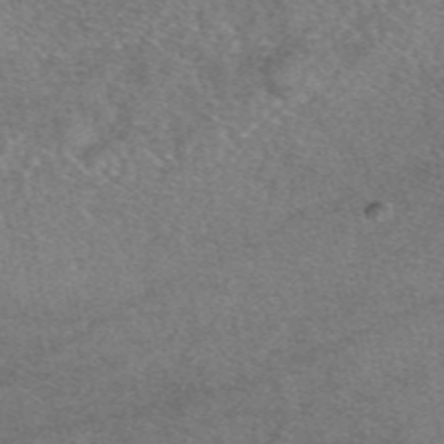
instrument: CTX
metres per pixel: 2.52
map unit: eAb
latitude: 47.9528
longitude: 107.8989
